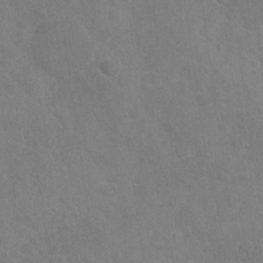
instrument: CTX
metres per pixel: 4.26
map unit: Nhu
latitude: -30.0283
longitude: -62.1578
